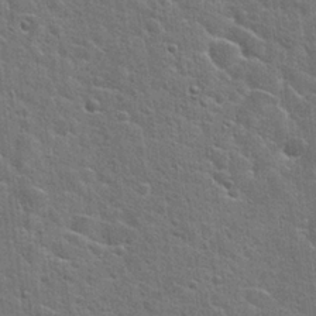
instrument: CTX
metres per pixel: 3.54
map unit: Hto
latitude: 23.0458
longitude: -44.2333
